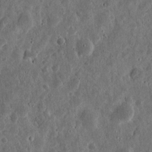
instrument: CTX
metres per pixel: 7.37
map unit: eHh
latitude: 11.9339
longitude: -73.7828
